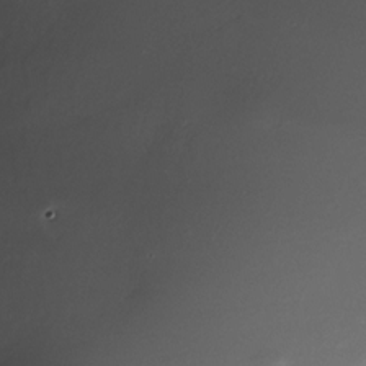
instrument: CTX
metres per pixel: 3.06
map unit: Nhe
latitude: -31.8800
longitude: -116.0633
